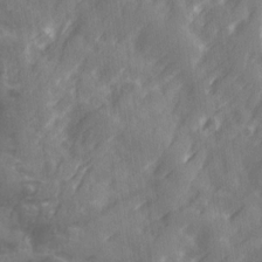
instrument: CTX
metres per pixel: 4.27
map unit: Ave
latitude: 19.7071
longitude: -131.9906
